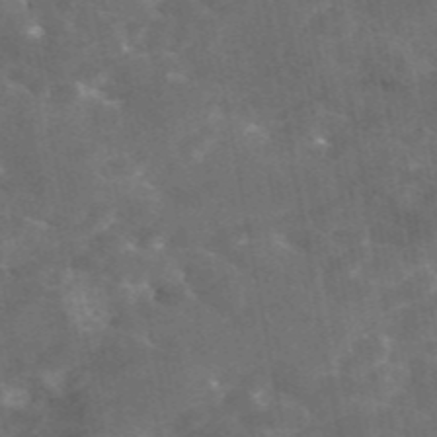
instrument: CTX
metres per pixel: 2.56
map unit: eAb
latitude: 45.3670
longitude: 123.5777
